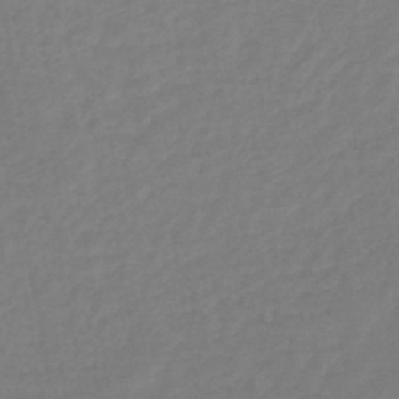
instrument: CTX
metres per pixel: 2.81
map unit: lHb
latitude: -44.5763
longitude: 66.2550
